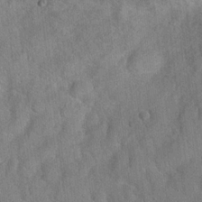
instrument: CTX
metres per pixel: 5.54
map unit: Hto
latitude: 18.6679
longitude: -52.8569
